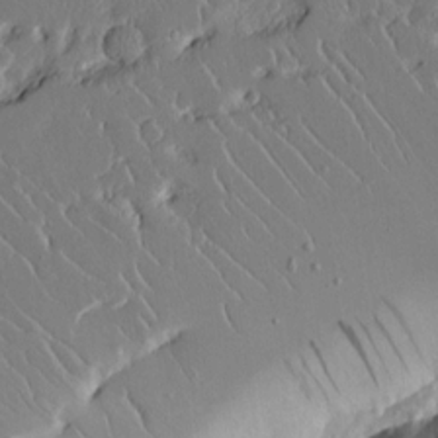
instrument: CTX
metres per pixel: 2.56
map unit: Aa
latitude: 12.4790
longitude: -126.7246
